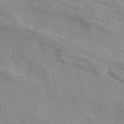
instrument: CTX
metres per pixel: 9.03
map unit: eAb
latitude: 48.5735
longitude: 120.1039
